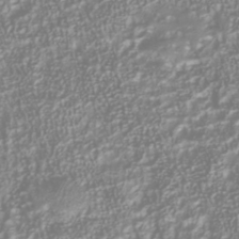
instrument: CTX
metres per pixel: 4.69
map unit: Nhu
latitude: -40.5196
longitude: -84.5735
